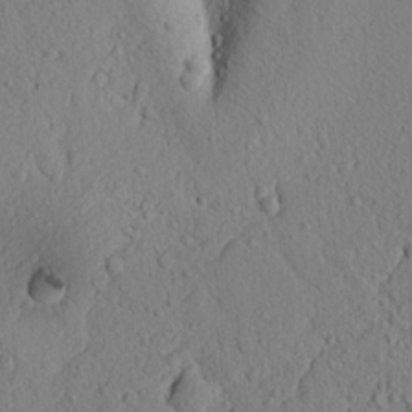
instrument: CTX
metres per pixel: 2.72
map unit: lAvf
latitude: 8.4223
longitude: 165.7667
